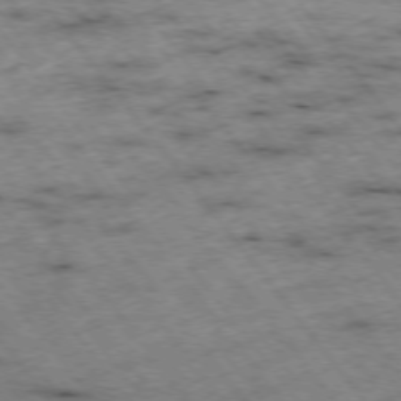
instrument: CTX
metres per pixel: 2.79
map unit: Hpe
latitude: -75.4644
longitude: -17.5938
